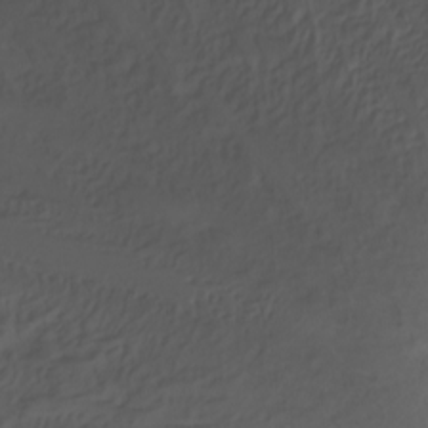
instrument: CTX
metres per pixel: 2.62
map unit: Nhu
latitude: -3.1620
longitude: -74.2145
